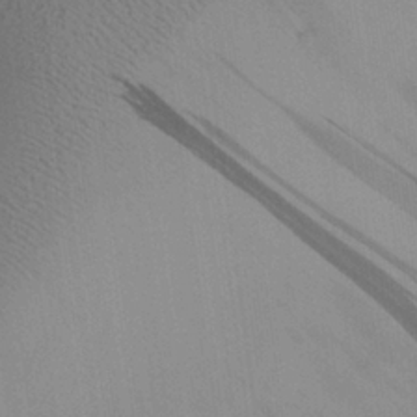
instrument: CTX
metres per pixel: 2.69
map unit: Aa
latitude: 25.3103
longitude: -128.4601
